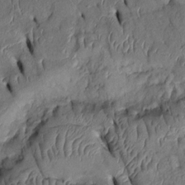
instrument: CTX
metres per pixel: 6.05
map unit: Htu
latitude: 0.3278
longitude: 149.4266
